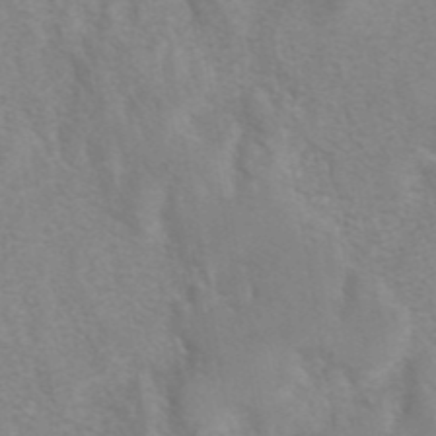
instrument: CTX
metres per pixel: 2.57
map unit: eAb
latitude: 41.5371
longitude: 106.2929
